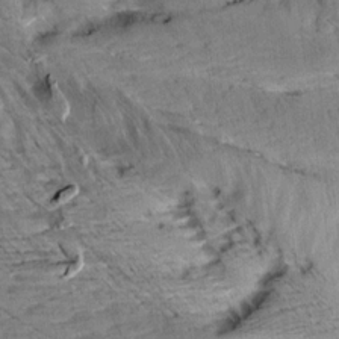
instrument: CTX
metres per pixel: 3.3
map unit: Aa
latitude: 10.4601
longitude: -141.4615
